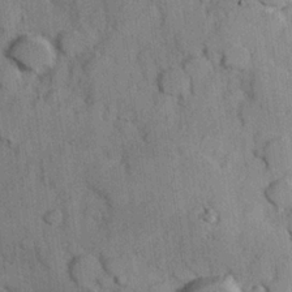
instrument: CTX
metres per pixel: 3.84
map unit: Hve
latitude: 23.8394
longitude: 147.8611
